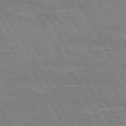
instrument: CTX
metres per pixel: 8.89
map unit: lApd
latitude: 72.6491
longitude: -55.6127
